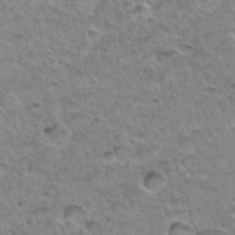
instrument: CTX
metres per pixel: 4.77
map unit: Hto
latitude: 34.2900
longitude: -48.2900
